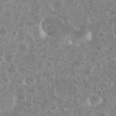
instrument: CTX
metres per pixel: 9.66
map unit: eHh
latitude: 34.8758
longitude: -61.7260
